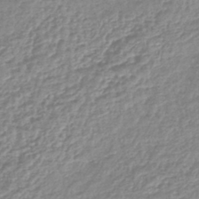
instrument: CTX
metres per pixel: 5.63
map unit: lHb
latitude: -41.9745
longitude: 68.7085
